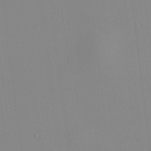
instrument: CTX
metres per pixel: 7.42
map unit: HNhu
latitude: 11.1970
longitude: 10.1795
